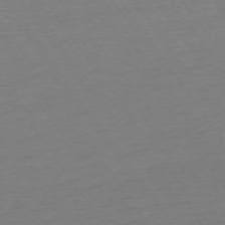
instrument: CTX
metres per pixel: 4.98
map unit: Ap
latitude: -74.2929
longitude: -83.8016
